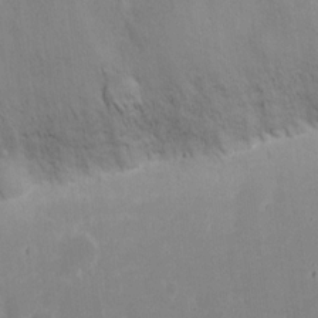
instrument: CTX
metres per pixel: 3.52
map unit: eHh
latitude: 15.0081
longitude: -71.7827
